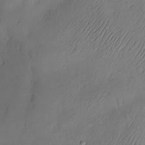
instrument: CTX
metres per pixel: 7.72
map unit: Nve
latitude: -10.6708
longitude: 173.3887
